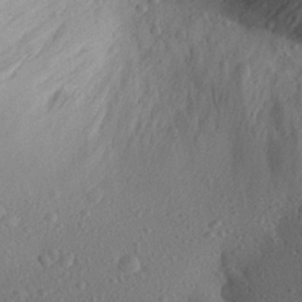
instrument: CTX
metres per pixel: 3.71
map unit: Aa
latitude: 27.8206
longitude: -145.1592
